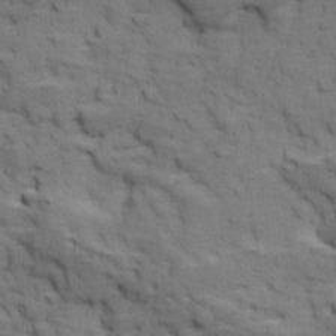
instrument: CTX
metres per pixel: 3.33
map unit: Ave
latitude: 11.1781
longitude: -103.8583
